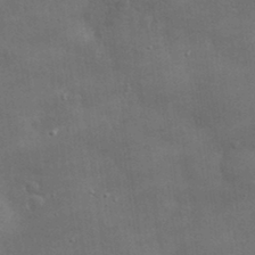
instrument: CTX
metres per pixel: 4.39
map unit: lHvf
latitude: 32.2145
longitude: -92.3845
